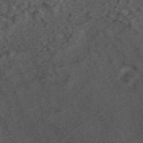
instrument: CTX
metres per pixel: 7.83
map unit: ANa
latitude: 44.0444
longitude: 24.3873
